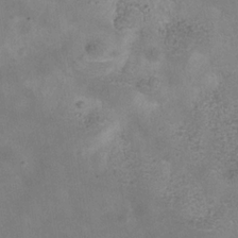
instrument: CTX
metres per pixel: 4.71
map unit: Hve
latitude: -31.3698
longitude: 93.7478
